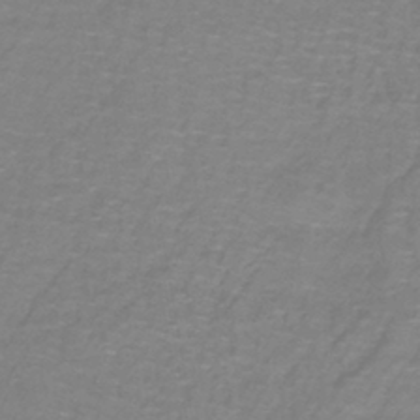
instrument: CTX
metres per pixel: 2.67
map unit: lHb
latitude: -41.7100
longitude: 56.6140
